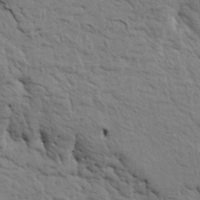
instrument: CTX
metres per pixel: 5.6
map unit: HNhu
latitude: 11.5938
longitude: 23.2943
